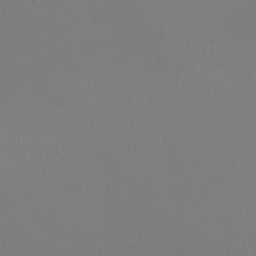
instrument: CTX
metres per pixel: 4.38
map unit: HNhu
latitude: -0.7086
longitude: 0.2929
